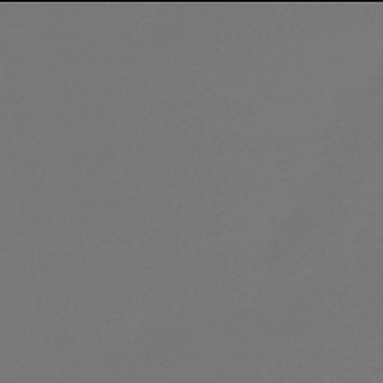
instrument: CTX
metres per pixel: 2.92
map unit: eHb
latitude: -50.0094
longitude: 78.7085
